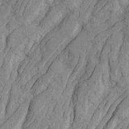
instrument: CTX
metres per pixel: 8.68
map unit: Ave
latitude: 21.7828
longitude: -130.5735
